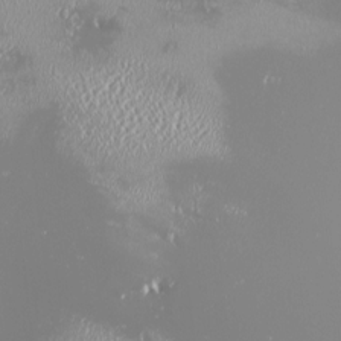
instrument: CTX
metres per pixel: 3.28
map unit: HNhu
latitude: -2.5195
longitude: 11.4266
